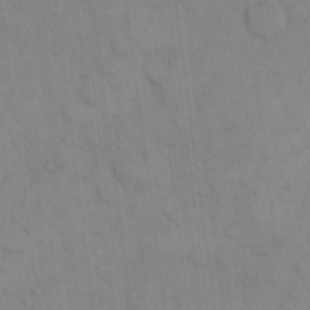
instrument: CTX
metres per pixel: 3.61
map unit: eHh
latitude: 16.0822
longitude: -67.0458
